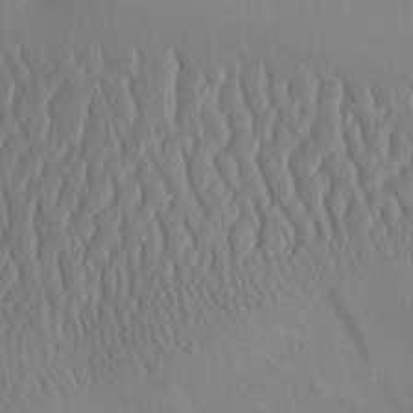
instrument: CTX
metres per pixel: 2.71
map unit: Aa
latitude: 30.8380
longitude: -141.6693
